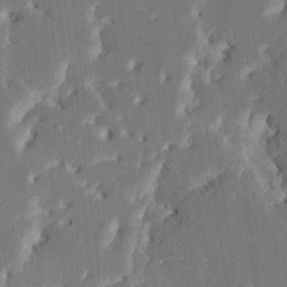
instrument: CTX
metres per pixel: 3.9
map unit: HNhu
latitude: 6.1956
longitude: -6.3845
